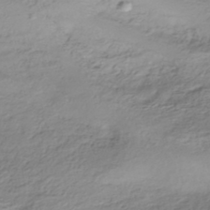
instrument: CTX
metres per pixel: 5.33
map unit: HNhu
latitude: -43.5966
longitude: 102.4062
